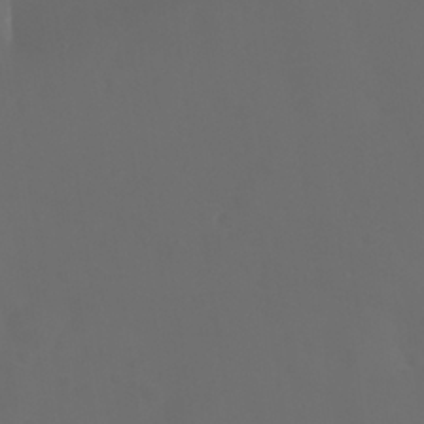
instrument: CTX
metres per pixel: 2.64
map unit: Nhu
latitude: 25.8016
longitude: -63.8962
